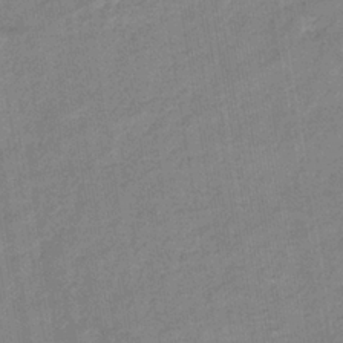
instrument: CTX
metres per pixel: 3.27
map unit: eHb
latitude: -35.3321
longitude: 74.3307
